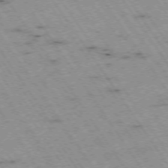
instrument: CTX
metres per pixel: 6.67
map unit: Hpe
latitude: -74.2362
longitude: 1.6722
